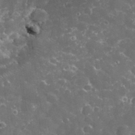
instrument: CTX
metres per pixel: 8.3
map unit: eHh
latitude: 32.8569
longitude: -61.8583
